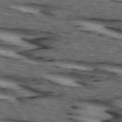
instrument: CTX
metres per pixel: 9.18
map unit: lApd
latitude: 74.1200
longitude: -72.7813
